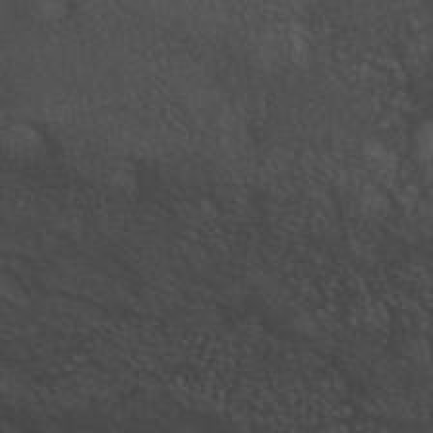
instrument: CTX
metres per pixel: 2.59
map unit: HNhu
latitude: -39.6722
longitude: 97.1809
